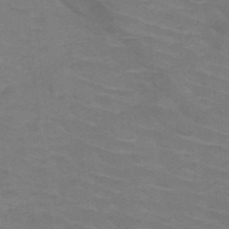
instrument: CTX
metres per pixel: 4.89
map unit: HNb
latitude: -47.6344
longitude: -45.8583
